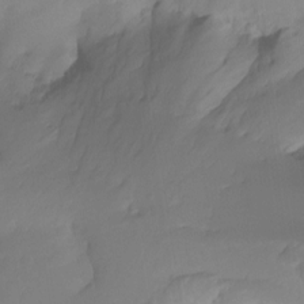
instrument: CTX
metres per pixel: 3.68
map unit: Ht
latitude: -14.2173
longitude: -51.9150
